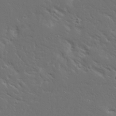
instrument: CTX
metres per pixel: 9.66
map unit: Ave
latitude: 15.0459
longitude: -139.4048
